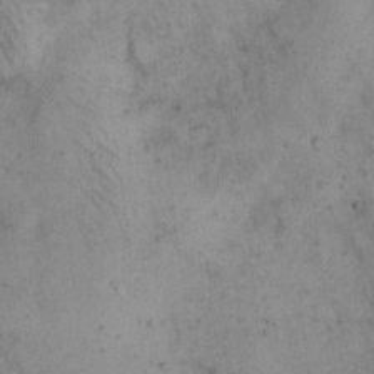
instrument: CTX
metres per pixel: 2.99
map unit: eHh
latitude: 20.8947
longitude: -60.5923
